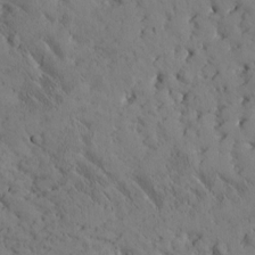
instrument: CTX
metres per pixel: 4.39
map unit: Htu
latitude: -2.1794
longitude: 175.4265
